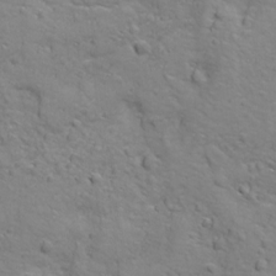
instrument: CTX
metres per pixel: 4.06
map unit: Ave
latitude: 18.3089
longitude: -132.8380
